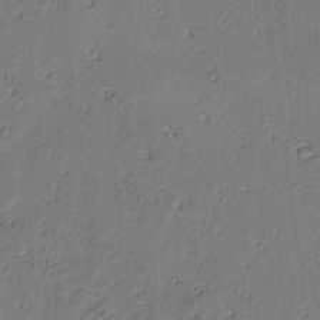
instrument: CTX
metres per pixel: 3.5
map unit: lAvf
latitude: -4.2361
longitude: -112.6868
